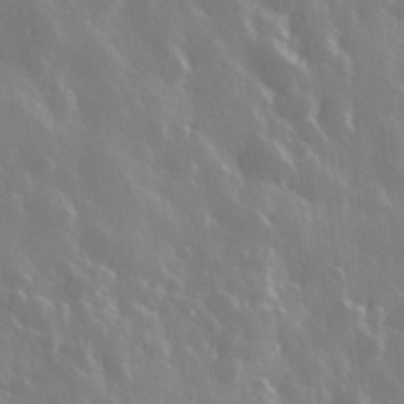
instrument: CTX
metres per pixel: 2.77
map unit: Hve
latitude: 28.3467
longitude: 146.7652
